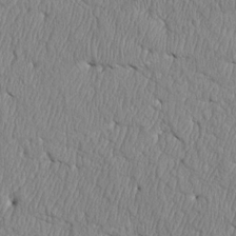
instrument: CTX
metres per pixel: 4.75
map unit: Htu
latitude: 3.7071
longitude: 150.3873
